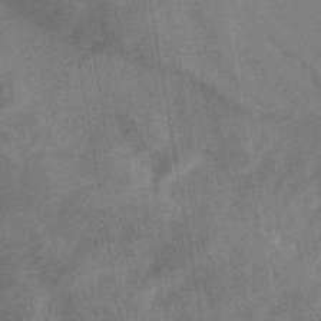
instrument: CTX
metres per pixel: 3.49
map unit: lHb
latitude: -40.0094
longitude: 75.4266
